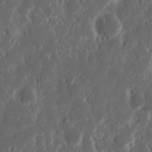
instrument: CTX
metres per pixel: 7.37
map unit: Nhu
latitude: 14.1767
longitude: -73.2726
